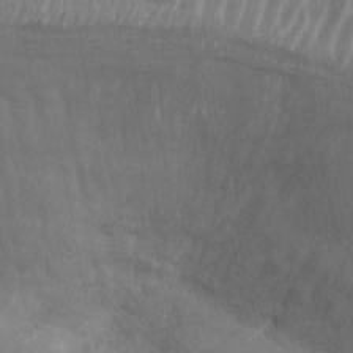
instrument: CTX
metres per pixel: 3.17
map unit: Nhu
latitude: -27.2564
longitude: -61.8772
